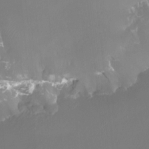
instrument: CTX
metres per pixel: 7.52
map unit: Htu
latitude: -13.3132
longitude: -47.4049
